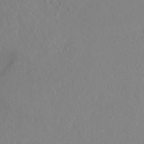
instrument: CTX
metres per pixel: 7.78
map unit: Hto
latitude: -8.6329
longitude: -46.1578
